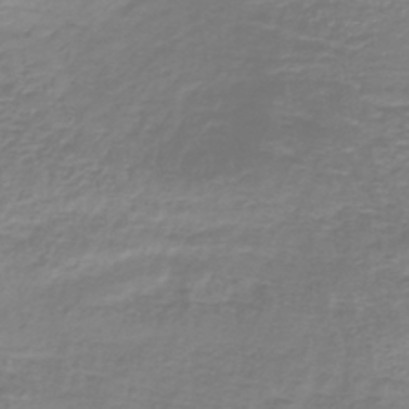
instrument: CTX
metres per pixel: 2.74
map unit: lHb
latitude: -41.1809
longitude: 64.7652
